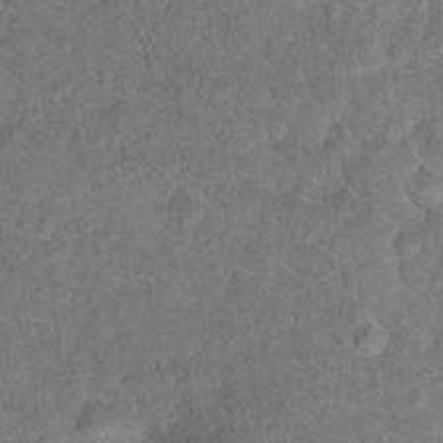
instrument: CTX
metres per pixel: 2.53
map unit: Hto
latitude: 17.4615
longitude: -40.5734
